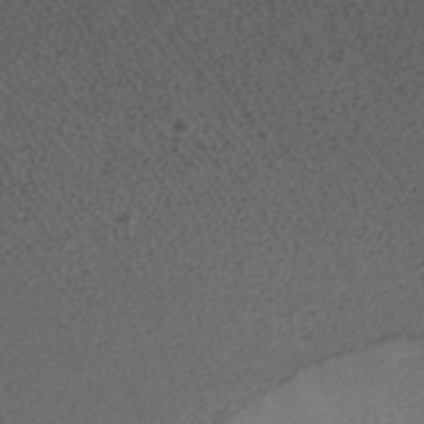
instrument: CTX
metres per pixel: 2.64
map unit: HNhu
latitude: -39.7289
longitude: 97.6722
